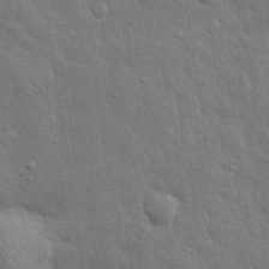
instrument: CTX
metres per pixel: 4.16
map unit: eHh
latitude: 30.6680
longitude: -78.8002
